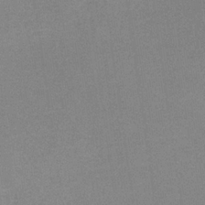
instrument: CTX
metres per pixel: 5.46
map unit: eHb
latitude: -32.1039
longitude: 67.9556
